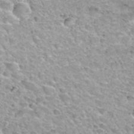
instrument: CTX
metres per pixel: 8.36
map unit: Hto
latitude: 33.6316
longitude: -40.1199
